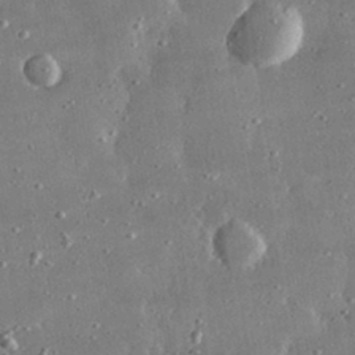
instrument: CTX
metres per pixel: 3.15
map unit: lHvf
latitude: 31.4427
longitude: -91.2537
